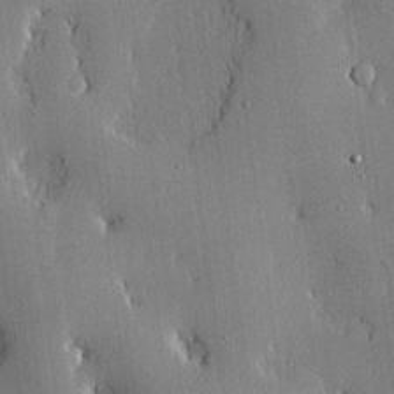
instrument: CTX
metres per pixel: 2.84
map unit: lHvf
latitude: 20.6491
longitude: 144.1417
